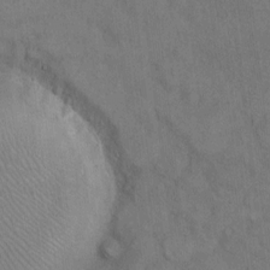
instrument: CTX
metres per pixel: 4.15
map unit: Hto
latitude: 7.9150
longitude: -60.2333
